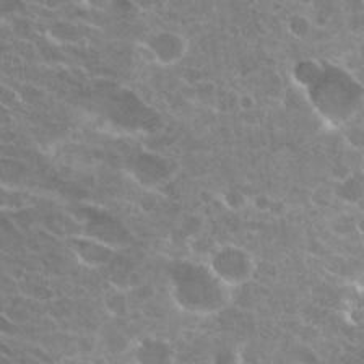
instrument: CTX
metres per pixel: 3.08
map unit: Hto
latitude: 23.3293
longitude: -38.5168
